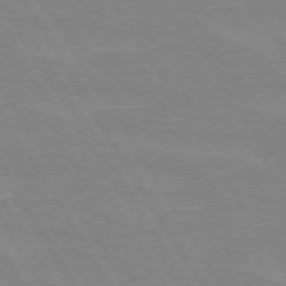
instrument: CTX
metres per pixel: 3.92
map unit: lApd
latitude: 72.7625
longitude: -56.1577
